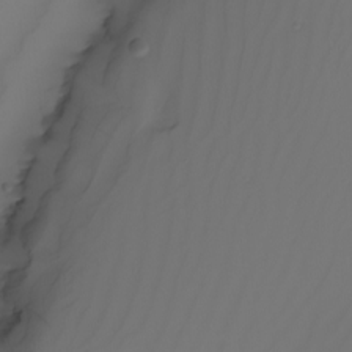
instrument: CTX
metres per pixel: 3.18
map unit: Nhu
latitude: -5.4832
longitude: -95.6883
